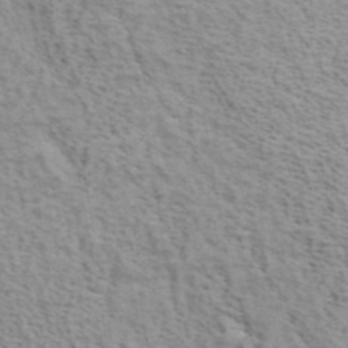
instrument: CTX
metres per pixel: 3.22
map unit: ANa
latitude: 42.5735
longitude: 17.2565
